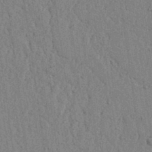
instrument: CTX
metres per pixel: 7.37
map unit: lAvf
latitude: 6.6679
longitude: 164.5007
